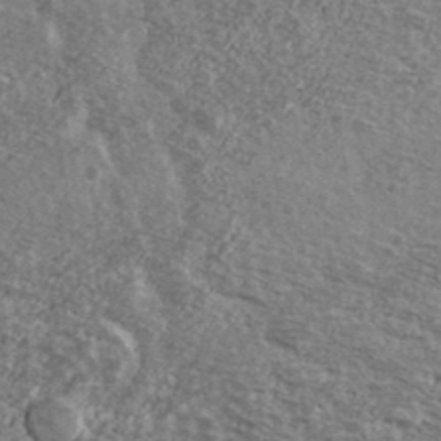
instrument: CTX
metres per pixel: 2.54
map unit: Ave
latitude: 39.4804
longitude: -110.0255
